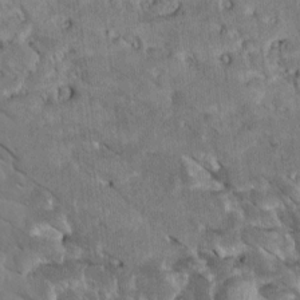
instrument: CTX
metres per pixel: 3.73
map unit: Htu
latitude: 2.7435
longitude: 142.9541
